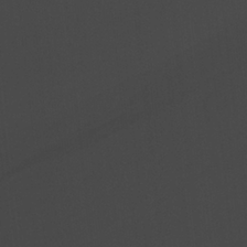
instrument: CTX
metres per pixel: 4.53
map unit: lHvf
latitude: 21.9339
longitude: 141.9178
